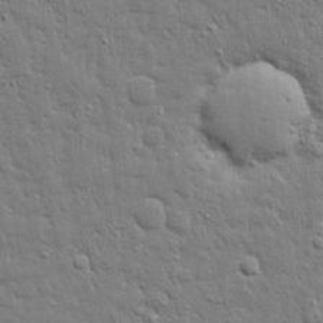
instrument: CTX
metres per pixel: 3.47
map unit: Ave
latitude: 17.7450
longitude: -141.5182
